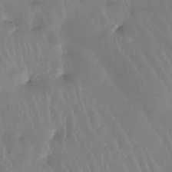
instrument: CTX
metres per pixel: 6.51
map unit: Htu
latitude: -13.7667
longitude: -46.6869
